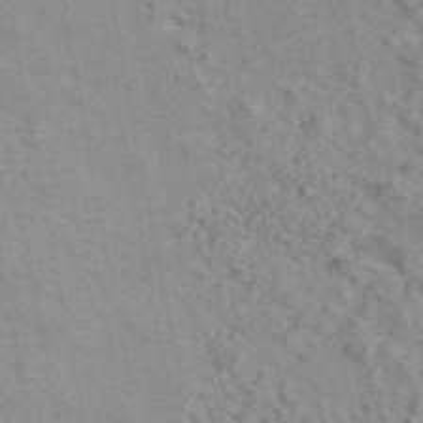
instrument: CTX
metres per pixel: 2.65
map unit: ANa
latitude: 46.0444
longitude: 26.1605
